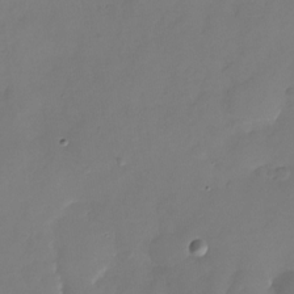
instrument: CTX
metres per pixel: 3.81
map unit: Nhu
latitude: -25.3510
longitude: -69.7072
